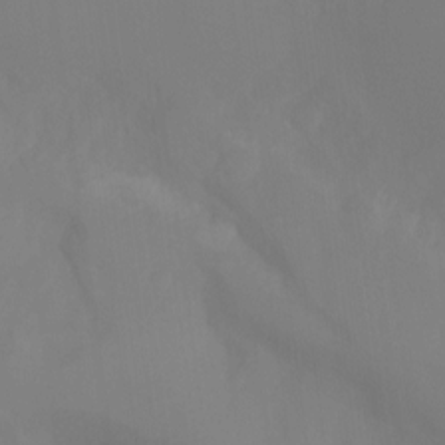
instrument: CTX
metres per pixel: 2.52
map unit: Ht
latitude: -15.4077
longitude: -55.4426
